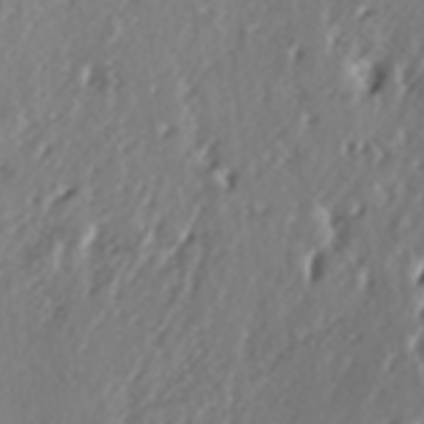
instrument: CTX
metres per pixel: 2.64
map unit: lAa
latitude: -6.7463
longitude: -124.3278
